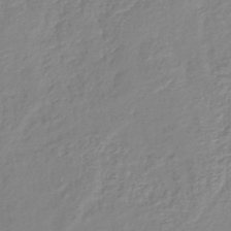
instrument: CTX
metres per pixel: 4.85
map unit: lHb
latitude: -41.6344
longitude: 75.4455
